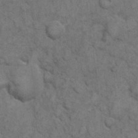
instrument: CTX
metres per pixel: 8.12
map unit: eHh
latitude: 6.1956
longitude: -65.0080
